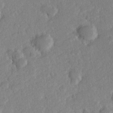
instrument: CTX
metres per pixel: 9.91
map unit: Hve
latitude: 24.4790
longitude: 144.2740
